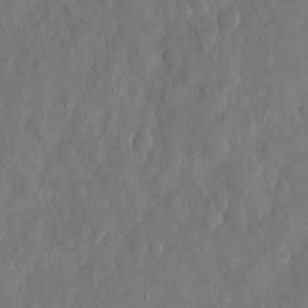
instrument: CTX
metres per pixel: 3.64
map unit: eHh
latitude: 13.7072
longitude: -72.4034
